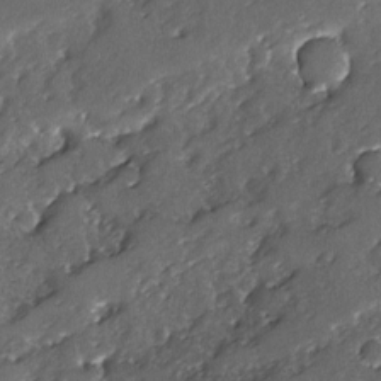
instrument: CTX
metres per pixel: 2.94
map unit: Ave
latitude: -7.8989
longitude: -117.8017
